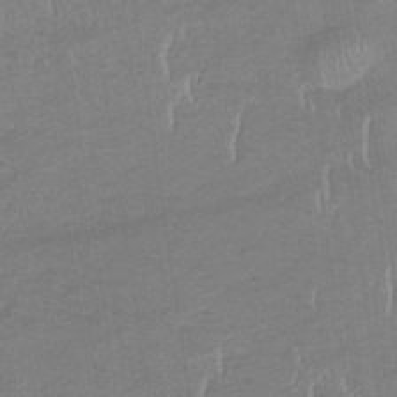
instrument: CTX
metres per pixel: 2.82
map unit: lHb
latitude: -33.9556
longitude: 69.0297
